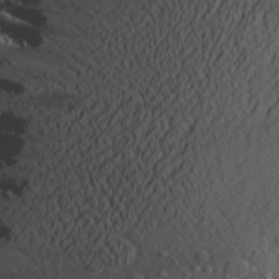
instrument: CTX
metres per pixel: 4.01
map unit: Aa
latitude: 22.8191
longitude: -143.9906
